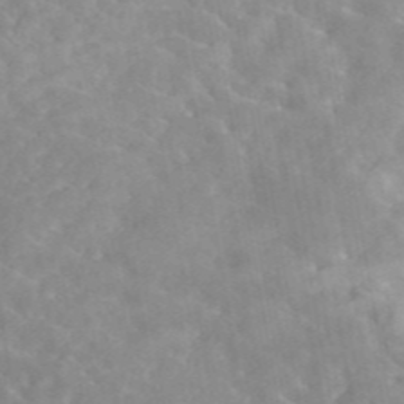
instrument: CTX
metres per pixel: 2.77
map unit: eAb
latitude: 44.7624
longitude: 126.2928
